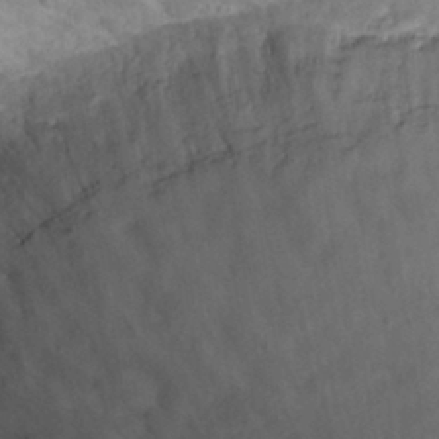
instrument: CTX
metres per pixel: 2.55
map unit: Nhu
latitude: 29.6694
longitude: -48.4790
